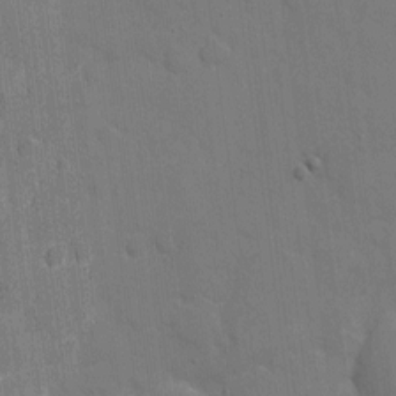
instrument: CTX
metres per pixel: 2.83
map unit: eHh
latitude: 6.5168
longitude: -67.6505
